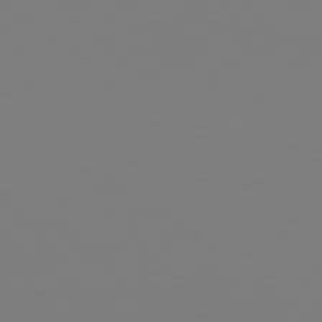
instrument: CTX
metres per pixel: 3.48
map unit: Hpe
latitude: 78.8380
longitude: -166.9891
